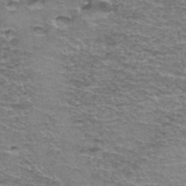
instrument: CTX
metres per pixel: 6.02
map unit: Hto
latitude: 37.1781
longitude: -43.2537
